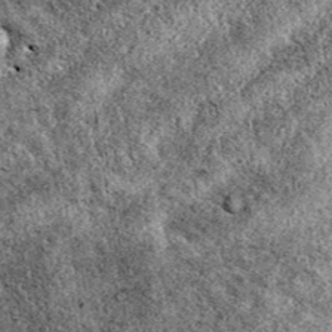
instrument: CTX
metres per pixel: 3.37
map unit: eAb
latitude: 38.7624
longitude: 110.9164
